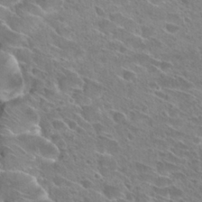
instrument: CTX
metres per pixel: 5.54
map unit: Hto
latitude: 27.9717
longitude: -39.3293
